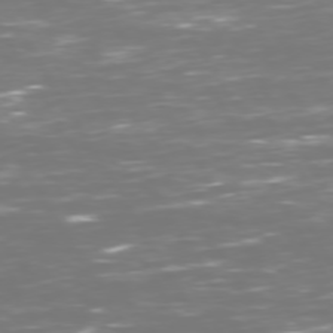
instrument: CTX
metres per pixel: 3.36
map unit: Hpe
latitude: 72.7625
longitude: -126.3278
